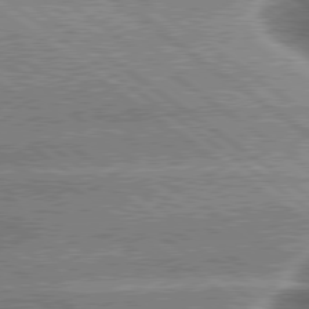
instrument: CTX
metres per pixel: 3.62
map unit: lApd
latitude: 79.4049
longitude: -135.3670
